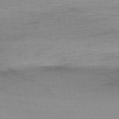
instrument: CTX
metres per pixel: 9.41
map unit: Ap
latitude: -76.9353
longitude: -72.9892
